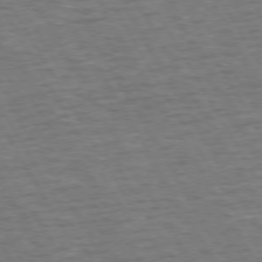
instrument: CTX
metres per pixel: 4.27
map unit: Hpe
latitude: 72.7625
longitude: -123.2537
